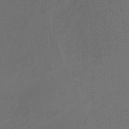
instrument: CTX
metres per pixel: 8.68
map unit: HNb
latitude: -32.5763
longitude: 56.7274
